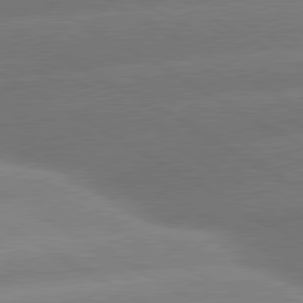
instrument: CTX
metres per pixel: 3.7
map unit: lApd
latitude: 80.3089
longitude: -155.4426
